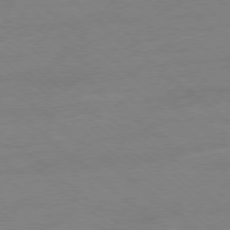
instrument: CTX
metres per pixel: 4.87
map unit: Ap
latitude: -78.7463
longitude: -99.4615
